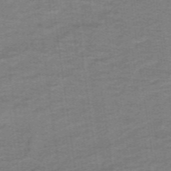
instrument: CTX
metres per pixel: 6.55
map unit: lHb
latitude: -41.4643
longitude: 54.2173
